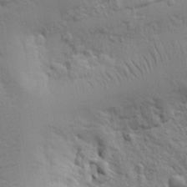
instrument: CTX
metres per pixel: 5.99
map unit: Ht
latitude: 8.1389
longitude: -76.5923
